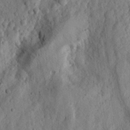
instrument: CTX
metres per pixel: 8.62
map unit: eHh
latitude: 23.8394
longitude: -80.0822
